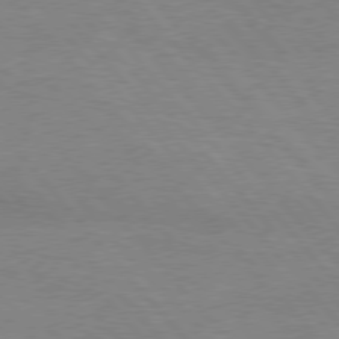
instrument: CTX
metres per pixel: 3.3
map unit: Hpe
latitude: 76.4223
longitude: -151.5938
